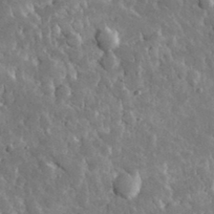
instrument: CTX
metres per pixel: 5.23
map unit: lHvf
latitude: 34.6490
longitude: -88.1956
